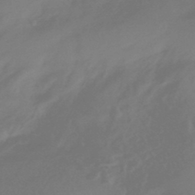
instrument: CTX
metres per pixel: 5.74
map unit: HNhu
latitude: -43.6532
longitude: 92.3306
